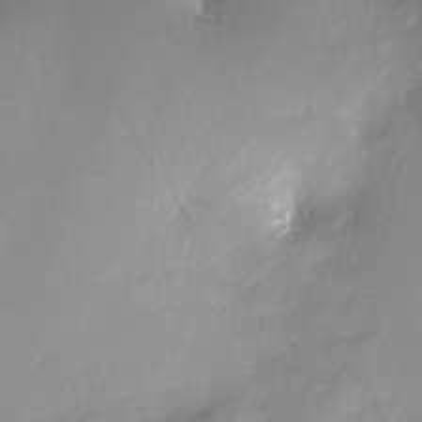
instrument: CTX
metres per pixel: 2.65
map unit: Nhe
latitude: -28.5196
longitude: -109.6316
